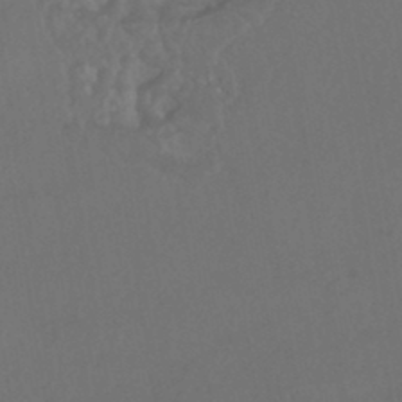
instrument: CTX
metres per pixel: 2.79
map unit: HNhu
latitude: -43.6532
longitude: 94.6140
